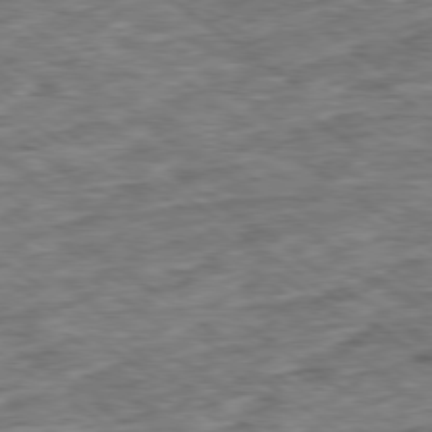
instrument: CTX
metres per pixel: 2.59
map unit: Ap
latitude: -79.2754
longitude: -87.7449
